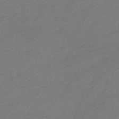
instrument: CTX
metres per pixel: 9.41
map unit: lHb
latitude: -41.5588
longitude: 65.7100
